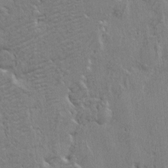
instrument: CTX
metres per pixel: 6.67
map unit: eHh
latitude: 3.3292
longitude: -78.1956
